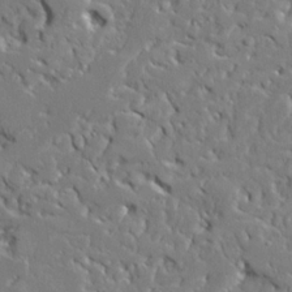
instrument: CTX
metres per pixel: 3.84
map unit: Ave
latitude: 23.0458
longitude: -129.8016
